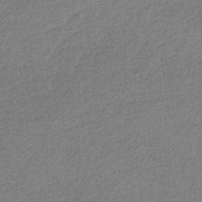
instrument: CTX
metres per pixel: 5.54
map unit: HNb
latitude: -36.2928
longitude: 58.1794
